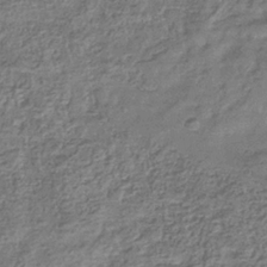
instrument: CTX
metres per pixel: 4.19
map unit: eHb
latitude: -35.9556
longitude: 80.5196
